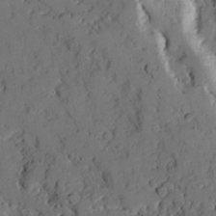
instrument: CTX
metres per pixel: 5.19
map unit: Ave
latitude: 18.5168
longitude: -128.8569
